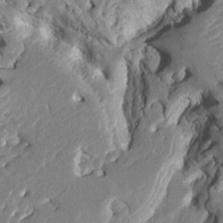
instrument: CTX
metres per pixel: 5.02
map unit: HNhu
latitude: 7.9528
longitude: -5.6505
